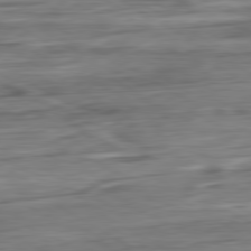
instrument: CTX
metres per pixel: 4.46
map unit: Ap
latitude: -81.0109
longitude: -68.5546
